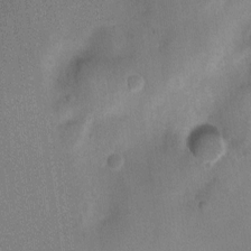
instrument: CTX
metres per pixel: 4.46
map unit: Ht
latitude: -5.3509
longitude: -19.5182
